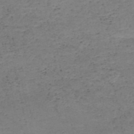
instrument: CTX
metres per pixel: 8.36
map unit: HNb
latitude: -50.6896
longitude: -51.6316
